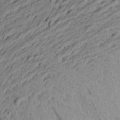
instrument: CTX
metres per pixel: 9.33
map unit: Aa
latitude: 26.3089
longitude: -145.5371
